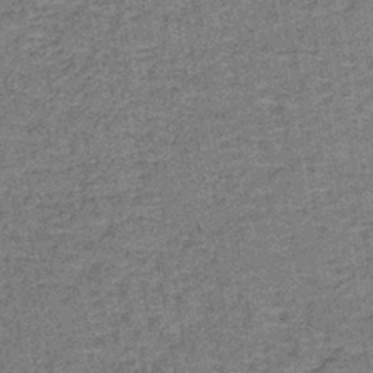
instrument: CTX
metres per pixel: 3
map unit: lHb
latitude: -40.7841
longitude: 58.8219
